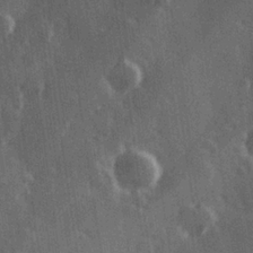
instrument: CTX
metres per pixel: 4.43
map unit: Hve
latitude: 26.8758
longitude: 147.3320
